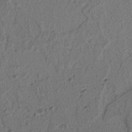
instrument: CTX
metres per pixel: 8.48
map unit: lAvf
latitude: 7.3671
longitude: 165.1809
